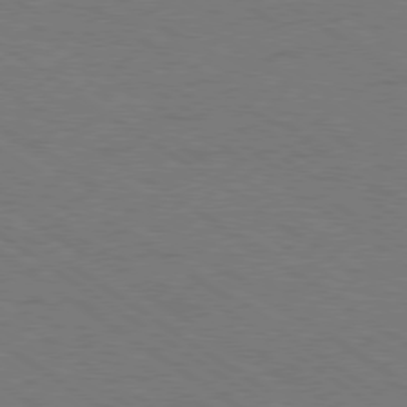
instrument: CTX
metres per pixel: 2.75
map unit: Ap
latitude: -79.9178
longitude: -66.5167
